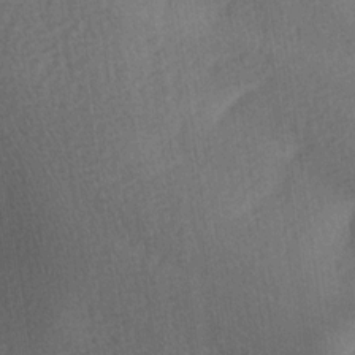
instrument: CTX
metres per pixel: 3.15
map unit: Ave
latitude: -5.7477
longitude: -120.3845
